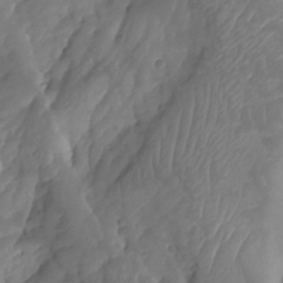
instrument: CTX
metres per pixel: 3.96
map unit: Aa
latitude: -8.0283
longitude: -77.8961
